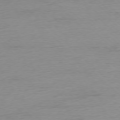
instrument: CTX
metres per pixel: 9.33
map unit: Ap
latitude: -77.2754
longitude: -91.5560
